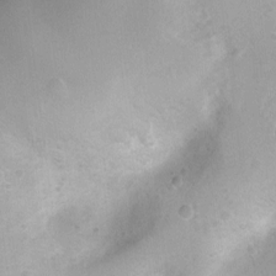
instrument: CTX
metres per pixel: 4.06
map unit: Ht
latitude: -8.0850
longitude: -21.5749
